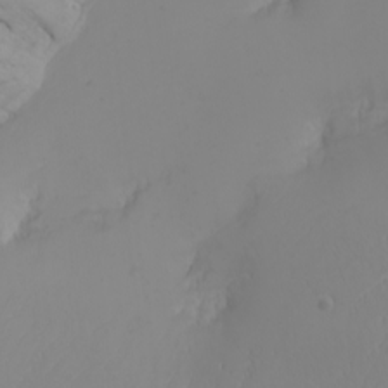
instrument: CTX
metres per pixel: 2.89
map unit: Nhu
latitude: -7.8233
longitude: -90.1767
